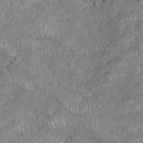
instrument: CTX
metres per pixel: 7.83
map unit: eHh
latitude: 38.2145
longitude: -57.3859
